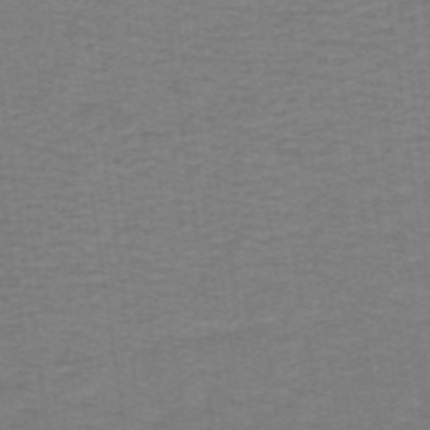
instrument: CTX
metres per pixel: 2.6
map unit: lHb
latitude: -41.8800
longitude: 54.5574
